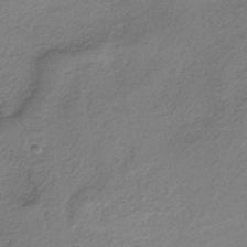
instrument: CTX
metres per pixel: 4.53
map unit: HNb
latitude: -34.0283
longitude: 56.8219
